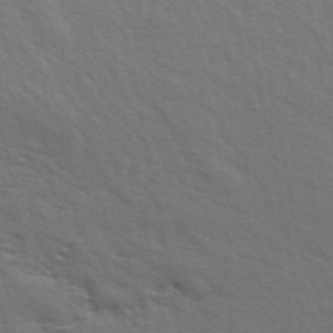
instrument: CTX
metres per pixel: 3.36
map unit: ANa
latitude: 48.8191
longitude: -74.8758
